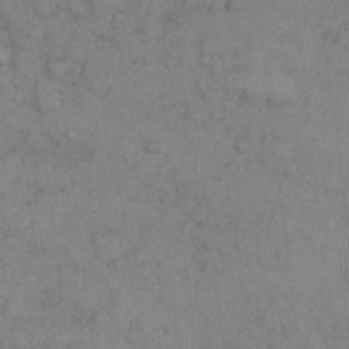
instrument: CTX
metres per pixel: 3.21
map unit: Hto
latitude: 8.5357
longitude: -59.1781
